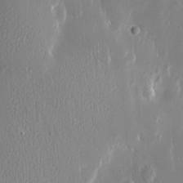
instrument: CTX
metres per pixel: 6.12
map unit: Htu
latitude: -4.9730
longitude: 174.1605
